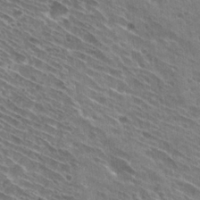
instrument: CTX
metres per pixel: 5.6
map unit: Hto
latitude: 28.7057
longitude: -44.7435
